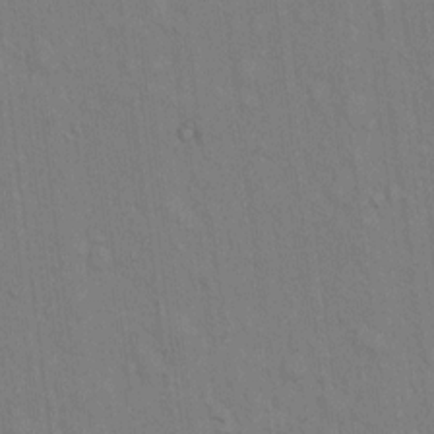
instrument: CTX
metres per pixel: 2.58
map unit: Hto
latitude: 13.1403
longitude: -61.1214
